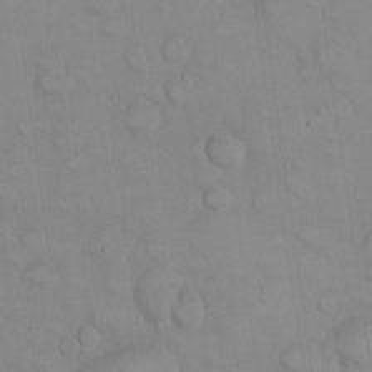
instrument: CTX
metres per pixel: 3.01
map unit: eHh
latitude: 22.3656
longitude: -59.8017
